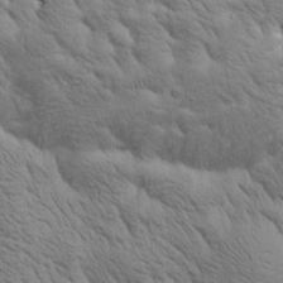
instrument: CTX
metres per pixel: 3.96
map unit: Htu
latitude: 0.6868
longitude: 174.0472
